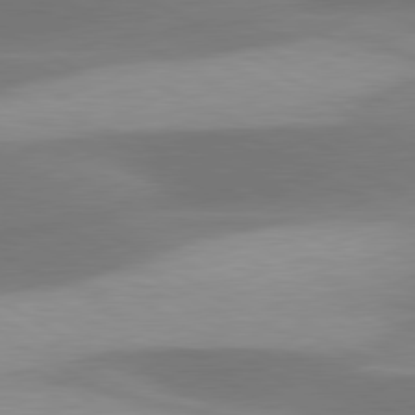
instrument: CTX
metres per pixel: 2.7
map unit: lApd
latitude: 79.8773
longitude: -88.5546
